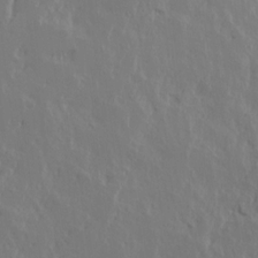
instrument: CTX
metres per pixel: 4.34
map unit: Ave
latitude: 15.4805
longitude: -137.7450
